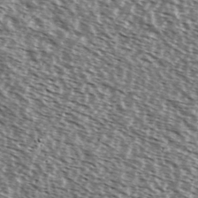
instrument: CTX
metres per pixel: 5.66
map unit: Ave
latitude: 37.5560
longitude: -112.1956
